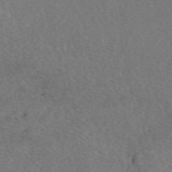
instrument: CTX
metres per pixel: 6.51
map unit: eAb
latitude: 48.7813
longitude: 108.4251
